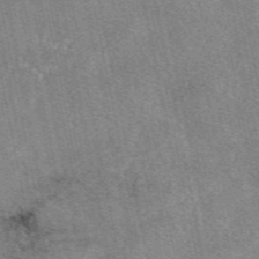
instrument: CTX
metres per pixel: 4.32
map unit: eAb
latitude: 48.8758
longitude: 104.9352
